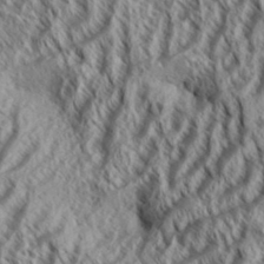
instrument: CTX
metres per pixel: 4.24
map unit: Aa
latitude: 33.8772
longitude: -137.7639
